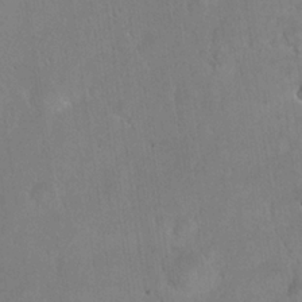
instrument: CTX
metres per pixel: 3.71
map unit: eHh
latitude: 22.4223
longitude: -58.4790
